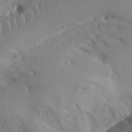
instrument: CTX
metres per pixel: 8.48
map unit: Aa
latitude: 31.3482
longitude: -144.0822
